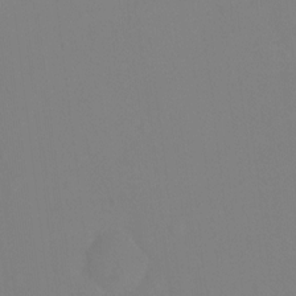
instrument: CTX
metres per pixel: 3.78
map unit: Ht
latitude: -0.5007
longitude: -35.9717
